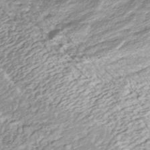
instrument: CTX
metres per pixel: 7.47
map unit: ANa
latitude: -42.6329
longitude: 108.0472
